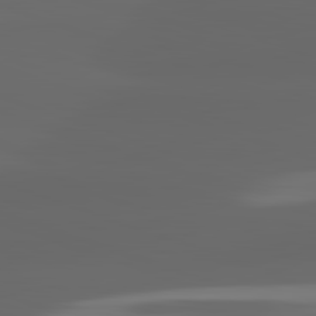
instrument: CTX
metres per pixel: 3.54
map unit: lApd
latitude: 82.8380
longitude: -135.5560
